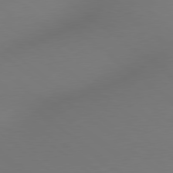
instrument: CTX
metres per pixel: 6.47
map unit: Hpe
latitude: 78.7624
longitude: 175.7855
